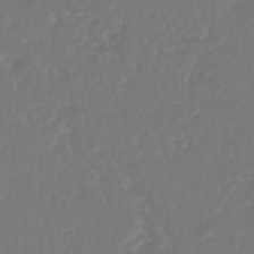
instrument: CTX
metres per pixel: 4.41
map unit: HNhu
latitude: -46.1983
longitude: 103.9178
